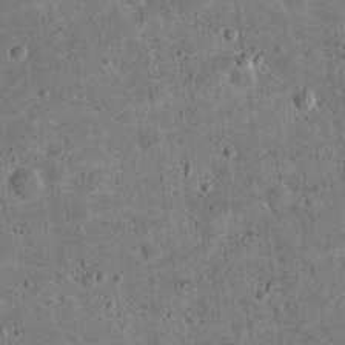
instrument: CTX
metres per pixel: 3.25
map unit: eHh
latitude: 21.0081
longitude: -63.4238
